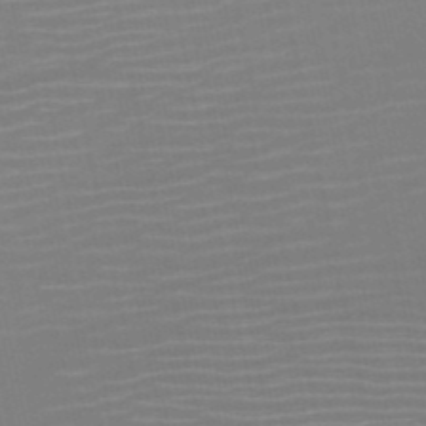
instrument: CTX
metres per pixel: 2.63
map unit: HNb
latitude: -51.2565
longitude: -47.3671
